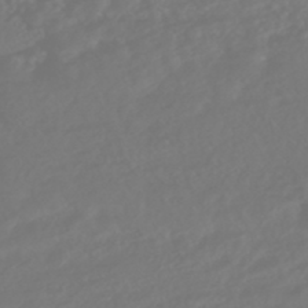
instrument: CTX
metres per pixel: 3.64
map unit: HNhu
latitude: -45.9745
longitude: 103.9745
